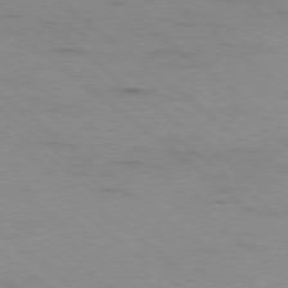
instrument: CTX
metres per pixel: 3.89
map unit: Ap
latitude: -79.0108
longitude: -100.6491
